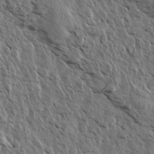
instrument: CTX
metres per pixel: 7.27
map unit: Aa
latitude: 14.2334
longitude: -143.1781
